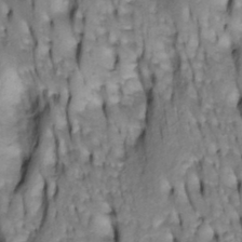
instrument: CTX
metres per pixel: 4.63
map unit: Htu
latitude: -4.3684
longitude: 150.5006
